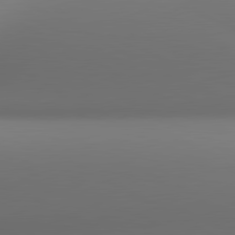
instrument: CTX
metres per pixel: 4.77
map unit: lApd
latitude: 81.0458
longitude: 136.6896
